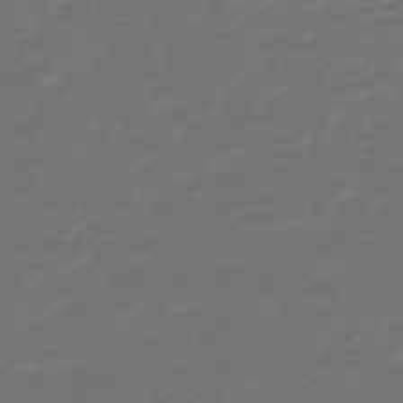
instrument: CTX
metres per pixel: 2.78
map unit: HNb
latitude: -47.7288
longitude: 54.2929
